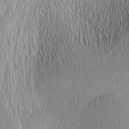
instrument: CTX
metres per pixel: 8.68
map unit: Nhu
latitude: -6.8975
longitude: -152.4412
